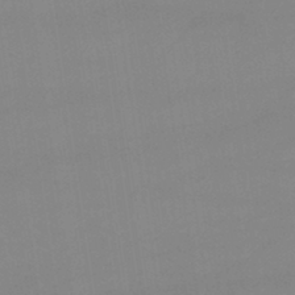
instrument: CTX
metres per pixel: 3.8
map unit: lHb
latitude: -42.4062
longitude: 66.8597
